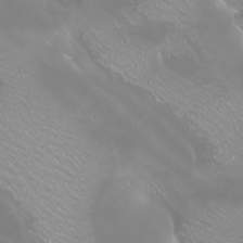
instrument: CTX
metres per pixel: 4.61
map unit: Htu
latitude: -4.5951
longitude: -88.4223
